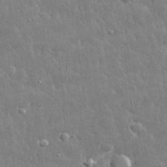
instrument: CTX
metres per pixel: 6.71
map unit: lHvf
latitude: 32.4223
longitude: -92.7246
